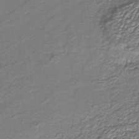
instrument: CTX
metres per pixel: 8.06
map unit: HNb
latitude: -39.2187
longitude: 51.2187
